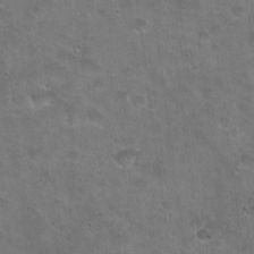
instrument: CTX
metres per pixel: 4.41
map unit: Hto
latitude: 22.5735
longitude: -52.7813
